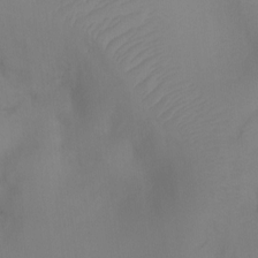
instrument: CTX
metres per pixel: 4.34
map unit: Ht
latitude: -4.2172
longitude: -27.6883
